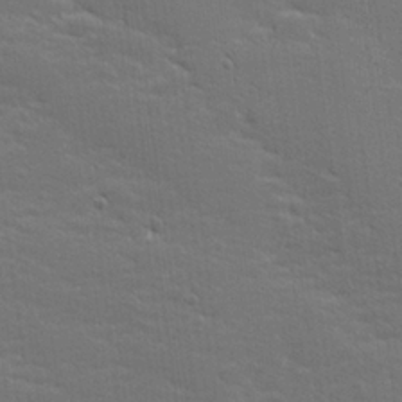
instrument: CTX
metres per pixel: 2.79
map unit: lHvf
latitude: 26.1578
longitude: 142.1416
